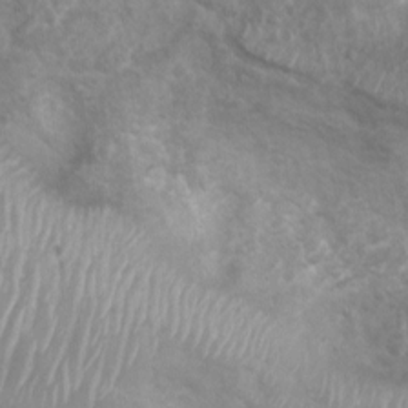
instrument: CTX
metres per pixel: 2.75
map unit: Nhu
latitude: 7.6694
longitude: -20.9891
